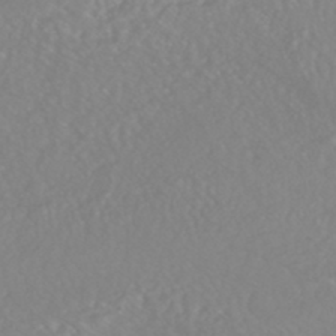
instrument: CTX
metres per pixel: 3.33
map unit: HNhu
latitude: -47.0297
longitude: 97.3132
